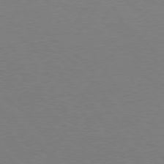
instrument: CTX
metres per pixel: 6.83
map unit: Hpe
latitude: 75.8961
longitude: -145.8772
